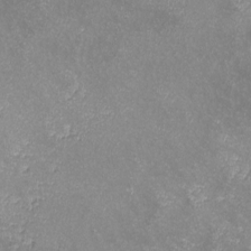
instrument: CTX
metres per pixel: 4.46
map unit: lHvf
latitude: -14.3307
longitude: -102.1578
